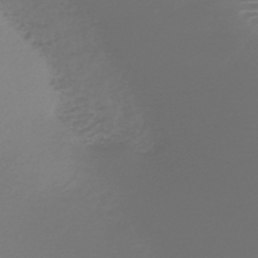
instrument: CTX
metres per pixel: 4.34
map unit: HNb
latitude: -47.3887
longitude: -42.1767
